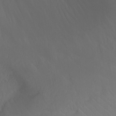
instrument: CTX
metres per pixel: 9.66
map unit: Nhu
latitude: -12.2929
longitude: -67.7260
